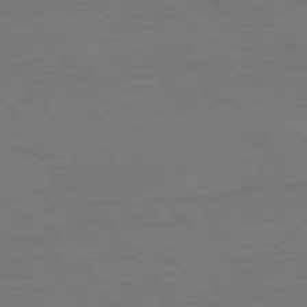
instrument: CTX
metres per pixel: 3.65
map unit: Ap
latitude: -76.3873
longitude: -88.9892
